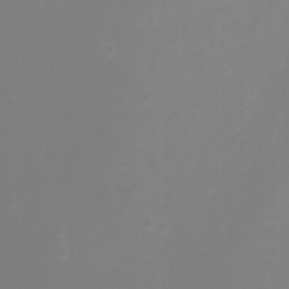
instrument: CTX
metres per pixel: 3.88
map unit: Nhu
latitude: -7.7477
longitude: -76.0255
